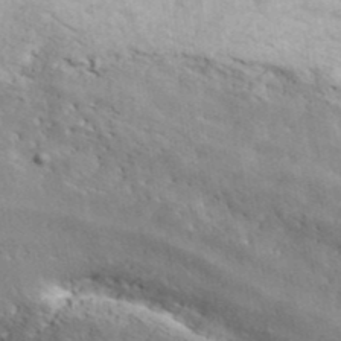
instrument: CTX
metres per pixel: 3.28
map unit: ANa
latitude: 41.3292
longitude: 55.4643
